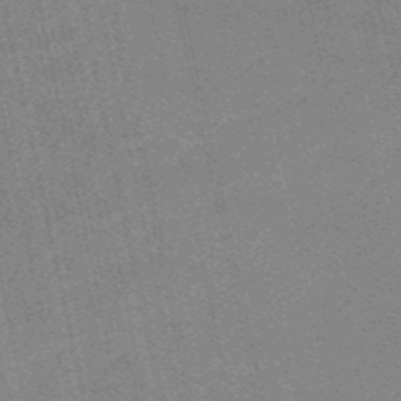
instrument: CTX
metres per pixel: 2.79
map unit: HNb
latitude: -51.3699
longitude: -51.3103
